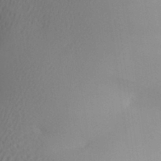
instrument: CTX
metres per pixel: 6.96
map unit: Aa
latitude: 32.0633
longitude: -141.4426
